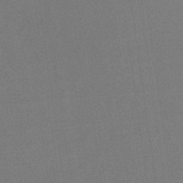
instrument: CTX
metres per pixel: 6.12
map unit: lHb
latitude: -35.6155
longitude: 68.2739
